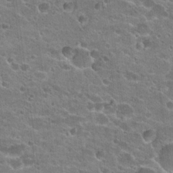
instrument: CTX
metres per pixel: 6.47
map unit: Hto
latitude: 23.0647
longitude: -43.0836
